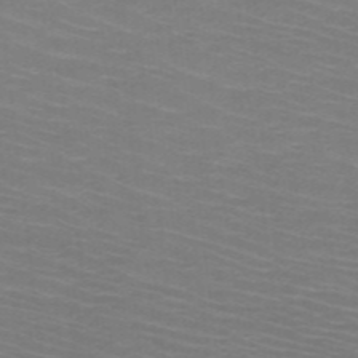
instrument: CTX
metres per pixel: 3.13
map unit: HNb
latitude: -48.5385
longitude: -45.4993
